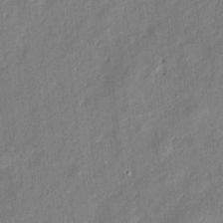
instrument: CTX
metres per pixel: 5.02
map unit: eHh
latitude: 5.6694
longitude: -73.1215
